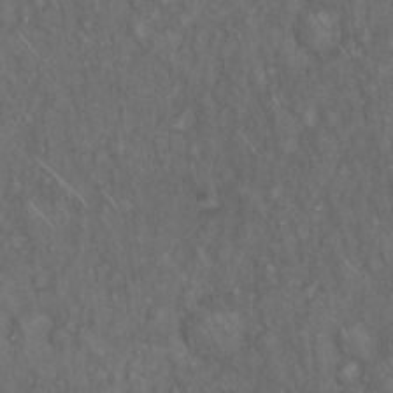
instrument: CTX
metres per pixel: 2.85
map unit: Hto
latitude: 15.7072
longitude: -56.4978
